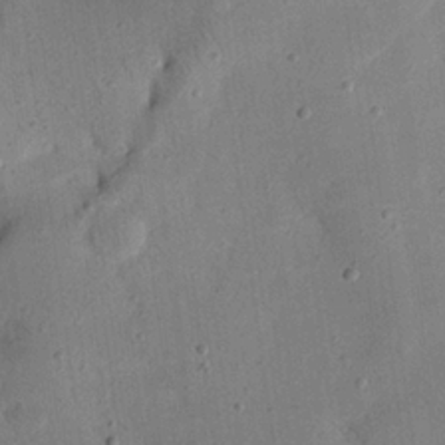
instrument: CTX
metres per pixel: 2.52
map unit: eHh
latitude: 23.9528
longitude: -68.5924
